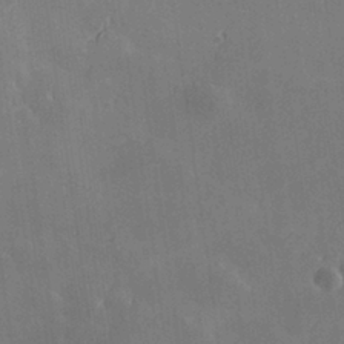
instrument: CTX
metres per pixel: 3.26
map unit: Hve
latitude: 28.6679
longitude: 144.9920
